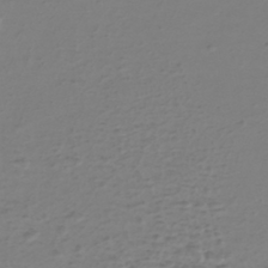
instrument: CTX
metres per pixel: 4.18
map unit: eHh
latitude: -39.6533
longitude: -28.3656
